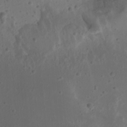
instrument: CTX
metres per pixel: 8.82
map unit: Nhu
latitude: 21.8584
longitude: -72.5735
